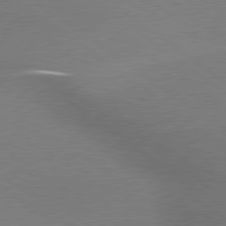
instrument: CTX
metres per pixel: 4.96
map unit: lApd
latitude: 79.6505
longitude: 179.5777
